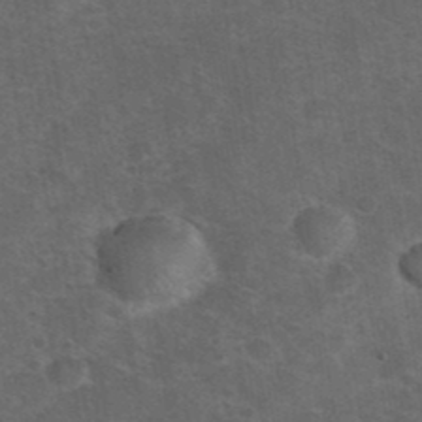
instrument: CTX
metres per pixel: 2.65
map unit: eHh
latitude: 37.8584
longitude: -66.8569
